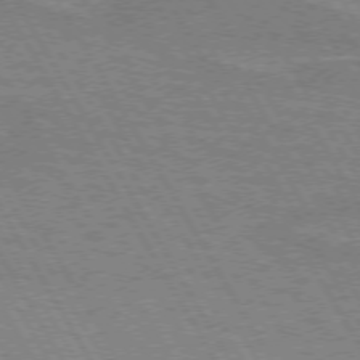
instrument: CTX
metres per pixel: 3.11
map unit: lApd
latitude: 72.6680
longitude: -55.6505
